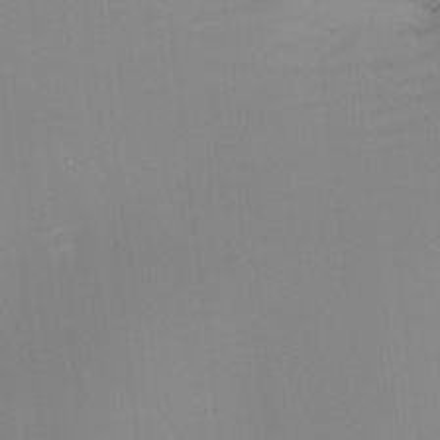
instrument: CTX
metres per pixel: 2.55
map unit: Nhu
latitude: -15.4266
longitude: -53.7261
